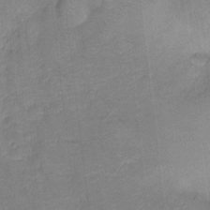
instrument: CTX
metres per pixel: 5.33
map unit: Ht
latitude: -2.0283
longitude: -32.9892
